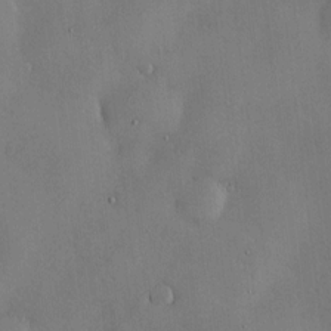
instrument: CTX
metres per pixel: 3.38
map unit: Hve
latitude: -10.8408
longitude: 173.8044
